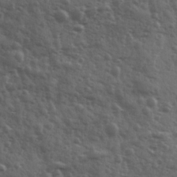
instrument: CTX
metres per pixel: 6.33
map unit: Ave
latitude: 11.7828
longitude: -103.4993
